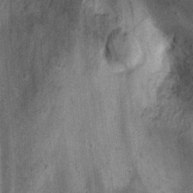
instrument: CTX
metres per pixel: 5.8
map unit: Nhu
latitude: 22.7246
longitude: -68.8758
